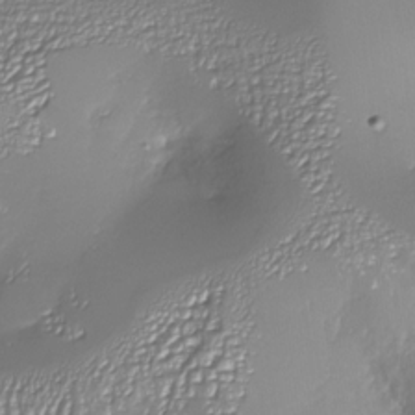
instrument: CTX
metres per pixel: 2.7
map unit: Nhu
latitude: -27.3320
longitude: -58.6302
